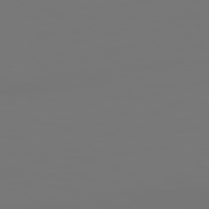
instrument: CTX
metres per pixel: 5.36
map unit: Hpe
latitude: 78.4979
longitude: 177.8045
